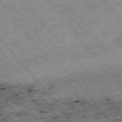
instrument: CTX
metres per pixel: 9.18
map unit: Hpe
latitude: -75.5022
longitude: -17.9717
